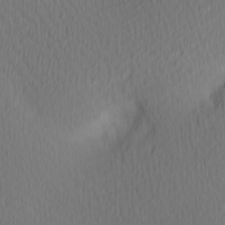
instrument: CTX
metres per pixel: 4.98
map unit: Hve
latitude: 12.7435
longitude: -91.0458
